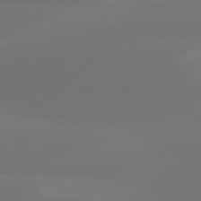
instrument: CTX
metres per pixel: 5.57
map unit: Hpe
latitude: 78.2523
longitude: -130.9325
